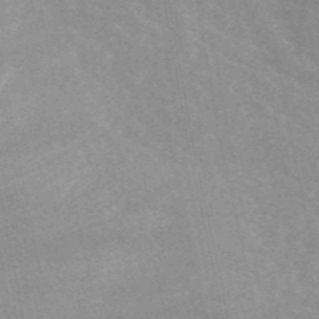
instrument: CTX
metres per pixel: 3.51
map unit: ANa
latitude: 44.1200
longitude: 28.0850
